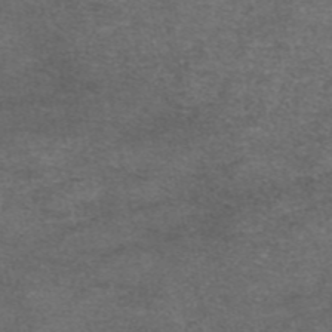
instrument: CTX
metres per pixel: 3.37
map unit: eAb
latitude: 46.8380
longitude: 104.4629
